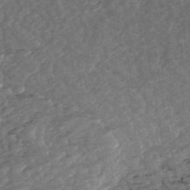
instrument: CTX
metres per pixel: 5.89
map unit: ANa
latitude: -42.8030
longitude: 108.4818
